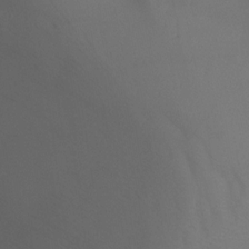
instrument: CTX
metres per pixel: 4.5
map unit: Ht
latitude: -7.5588
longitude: -23.7638
